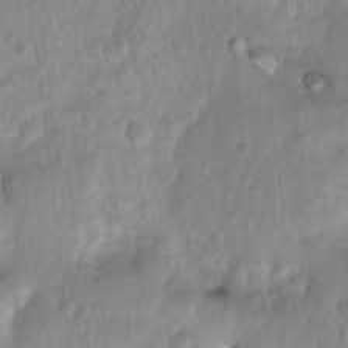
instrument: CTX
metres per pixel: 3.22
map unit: Ht
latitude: 4.0633
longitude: -21.8772
